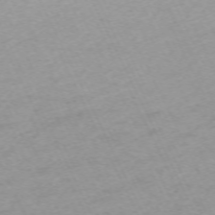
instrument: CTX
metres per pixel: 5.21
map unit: Hpe
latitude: -70.6330
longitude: 15.0487
